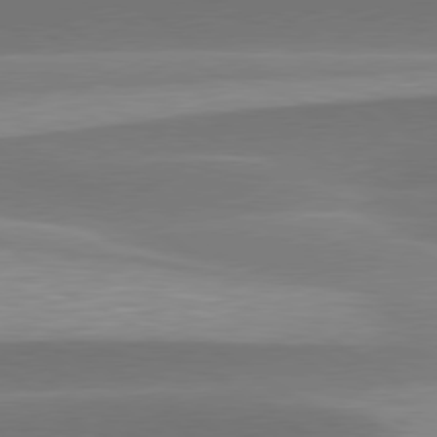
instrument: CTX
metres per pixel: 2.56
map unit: lApd
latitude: 79.7639
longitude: -94.8002
